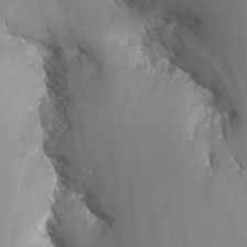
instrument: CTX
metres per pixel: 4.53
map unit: Nhu
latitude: -12.4440
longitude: -67.4237
